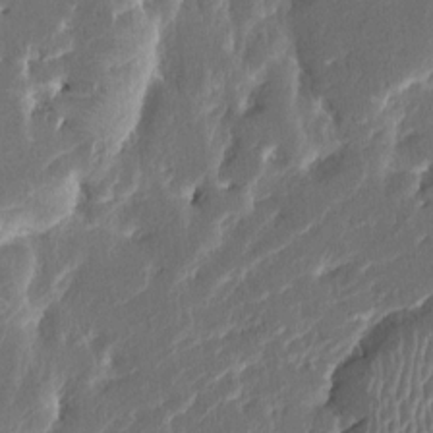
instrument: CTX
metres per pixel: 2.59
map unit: HNhu
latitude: 5.4615
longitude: -6.0822
